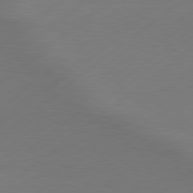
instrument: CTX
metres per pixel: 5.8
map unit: lApd
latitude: 79.1592
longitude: -131.8206
